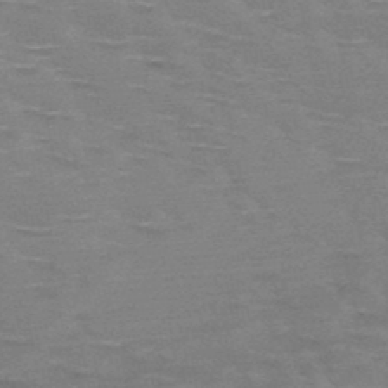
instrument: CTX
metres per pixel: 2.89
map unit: HNb
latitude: -48.5007
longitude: -48.8191
